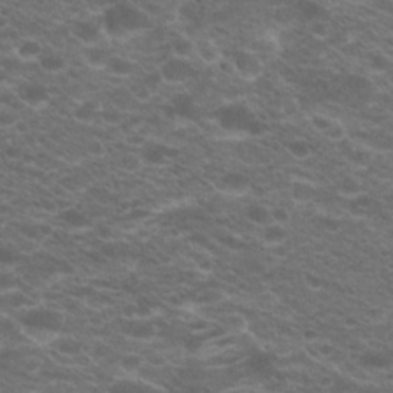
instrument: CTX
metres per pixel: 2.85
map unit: Hto
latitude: 20.4790
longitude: -37.9906
